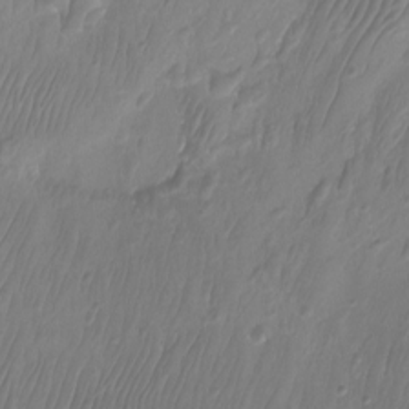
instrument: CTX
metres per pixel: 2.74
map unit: Aa
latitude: -12.6330
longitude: -68.1767
